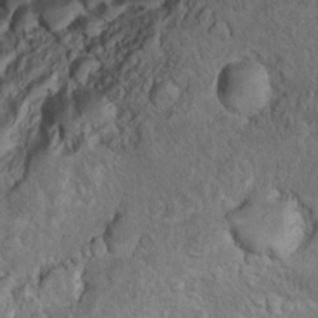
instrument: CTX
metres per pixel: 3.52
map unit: Ht
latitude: 11.4993
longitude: -31.7450
